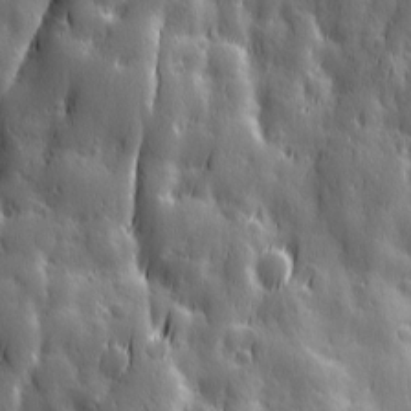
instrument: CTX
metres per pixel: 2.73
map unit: Ave
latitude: 12.9514
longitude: -104.6302
